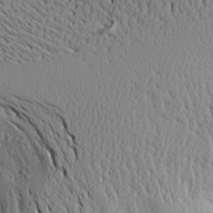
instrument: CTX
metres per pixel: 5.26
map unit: Aa
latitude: 18.9136
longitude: -147.6316
